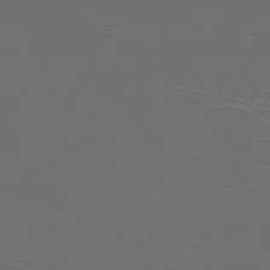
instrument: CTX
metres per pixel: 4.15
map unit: Ap
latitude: -76.0661
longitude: -74.1578
